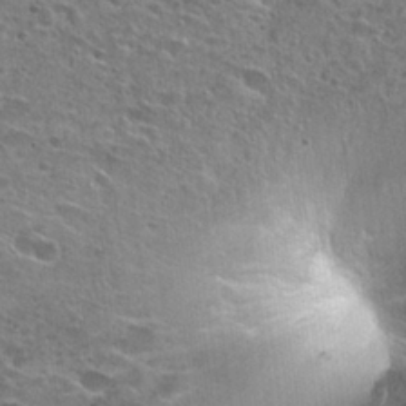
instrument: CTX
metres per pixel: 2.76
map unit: Hto
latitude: 26.1767
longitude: -47.4616
